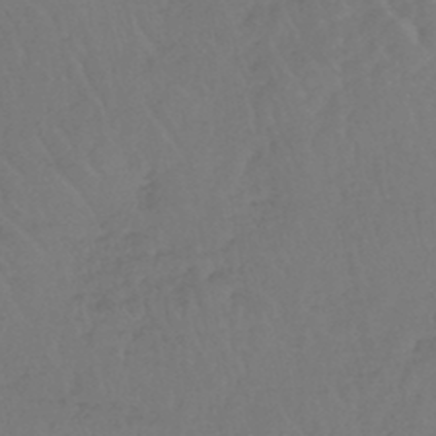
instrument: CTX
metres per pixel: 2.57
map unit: lHb
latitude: -45.3132
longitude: 67.8800
